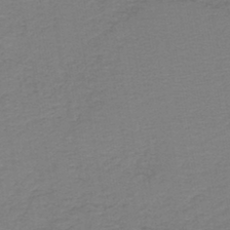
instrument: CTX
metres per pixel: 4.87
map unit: HNb
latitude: -42.9730
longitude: 49.6533
